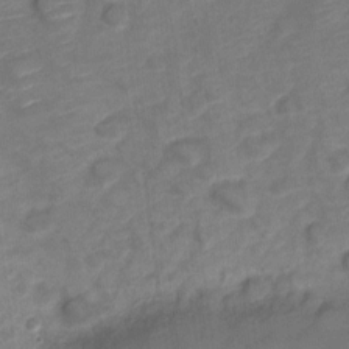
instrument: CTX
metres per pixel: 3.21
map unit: Nve
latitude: -19.6155
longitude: 107.5966
